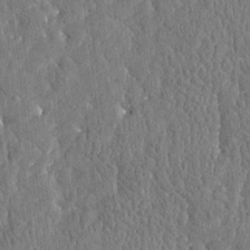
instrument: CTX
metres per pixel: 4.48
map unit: Htu
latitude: -4.0850
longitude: 175.9178
